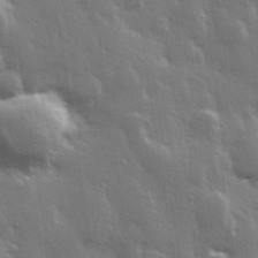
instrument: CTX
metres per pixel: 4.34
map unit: Hve
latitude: 28.8758
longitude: 147.9367
